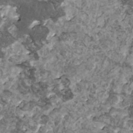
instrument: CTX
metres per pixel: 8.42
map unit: HNhu
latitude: 1.0269
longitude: 5.2942
